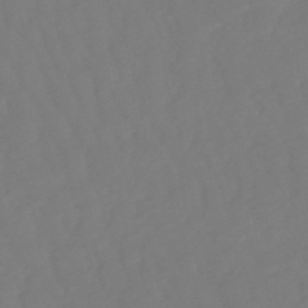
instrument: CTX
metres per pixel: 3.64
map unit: eHb
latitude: -50.1039
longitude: 76.4818
